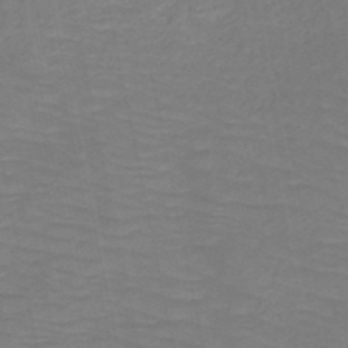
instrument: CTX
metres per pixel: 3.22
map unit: HNb
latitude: -49.7100
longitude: -50.8380
